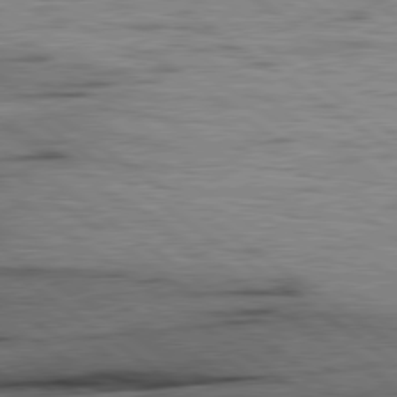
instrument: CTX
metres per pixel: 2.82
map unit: Hpe
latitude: 79.1592
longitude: -155.1025
